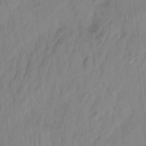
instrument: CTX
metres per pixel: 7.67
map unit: Nhu
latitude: -12.4629
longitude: -65.8773
